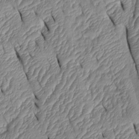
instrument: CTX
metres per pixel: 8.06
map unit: Htu
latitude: 1.8772
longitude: 149.3321
